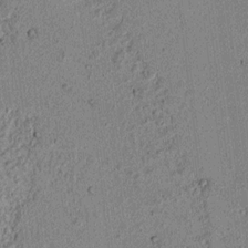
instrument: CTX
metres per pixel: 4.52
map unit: lAvf
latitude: 6.1578
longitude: 167.9556
